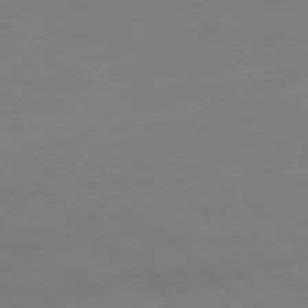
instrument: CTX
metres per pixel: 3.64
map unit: Ap
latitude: -78.5195
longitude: -55.9150
